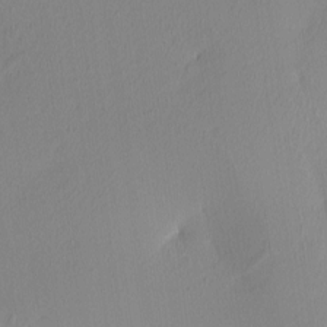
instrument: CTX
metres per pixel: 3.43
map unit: Ave
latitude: 3.1970
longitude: -114.8380
